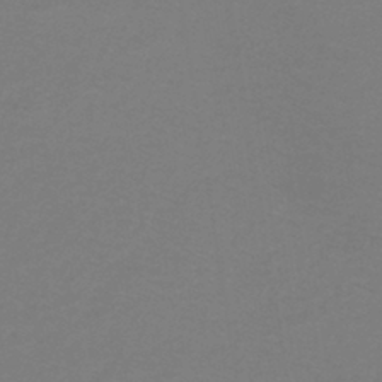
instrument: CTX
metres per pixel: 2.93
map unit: lHb
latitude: -42.9352
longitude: 56.2739
